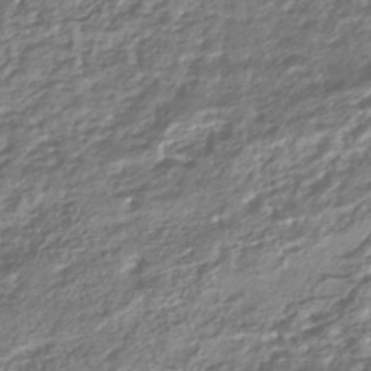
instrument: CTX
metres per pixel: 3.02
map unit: HNhu
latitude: -44.6896
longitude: 97.5399
